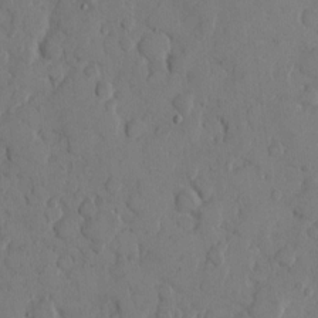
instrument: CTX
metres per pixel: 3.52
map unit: eHh
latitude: 9.2915
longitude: -64.7624
